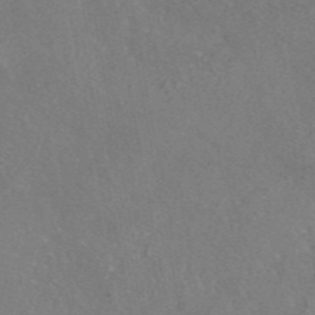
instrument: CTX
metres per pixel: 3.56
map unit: eAb
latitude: 46.3845
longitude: 110.9730
